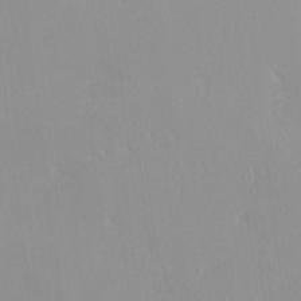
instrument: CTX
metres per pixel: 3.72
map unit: HNhu
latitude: 0.4601
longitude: -4.2900
